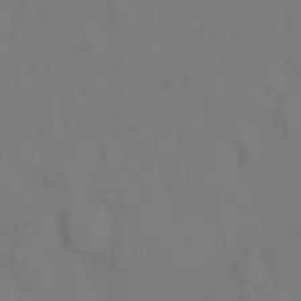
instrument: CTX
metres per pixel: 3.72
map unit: Hto
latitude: -0.5007
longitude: -33.7450
